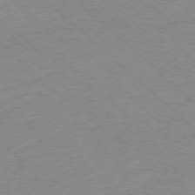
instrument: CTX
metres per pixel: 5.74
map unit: Ap
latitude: -77.1809
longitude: -77.6694
